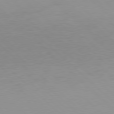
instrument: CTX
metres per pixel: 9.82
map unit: Hpe
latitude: 77.4237
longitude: -165.3293
